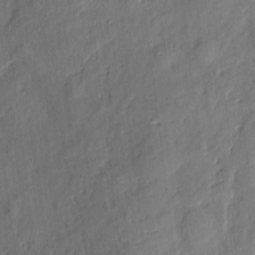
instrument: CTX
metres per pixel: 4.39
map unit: eHh
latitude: 5.8772
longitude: -73.2726
